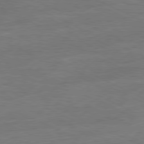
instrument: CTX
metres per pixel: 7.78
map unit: Ap
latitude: -81.1620
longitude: -85.5749
